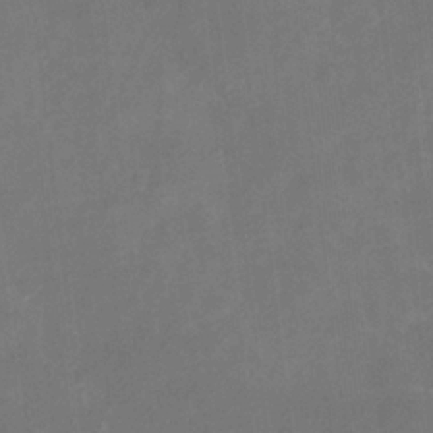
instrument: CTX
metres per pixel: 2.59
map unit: Nhu
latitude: -17.2376
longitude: -56.4978
